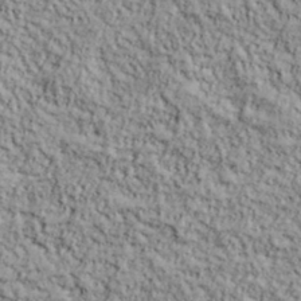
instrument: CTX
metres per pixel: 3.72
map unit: lHvf
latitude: 38.9325
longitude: -90.5357
